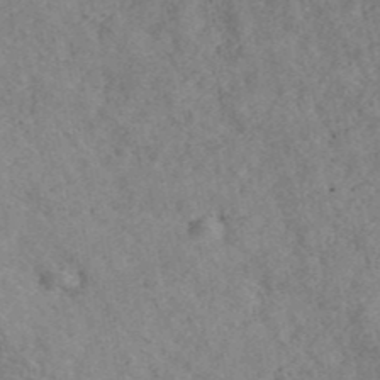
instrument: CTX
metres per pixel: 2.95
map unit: ANa
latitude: 42.2145
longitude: 26.8785
